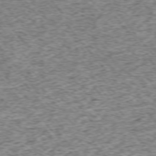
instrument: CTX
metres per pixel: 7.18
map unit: Ap
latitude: -75.0865
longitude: -86.4790
